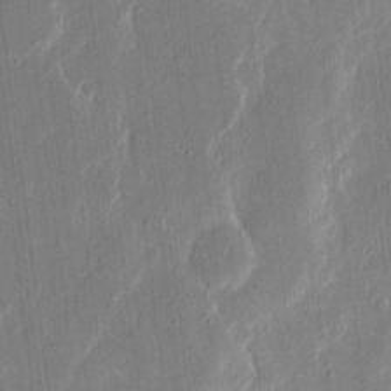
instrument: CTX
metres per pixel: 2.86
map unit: eHh
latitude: 14.4601
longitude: -69.3293
